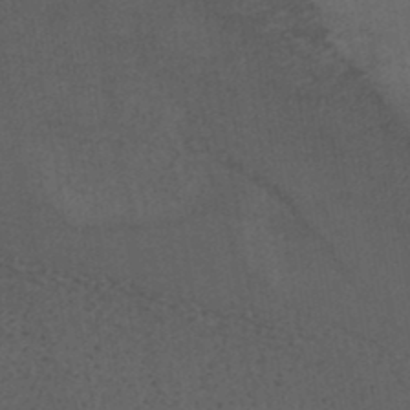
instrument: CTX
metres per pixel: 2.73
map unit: ANa
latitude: 38.9325
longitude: 29.2565
